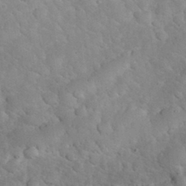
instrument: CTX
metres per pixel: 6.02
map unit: eHh
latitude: 32.5735
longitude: -65.8394
